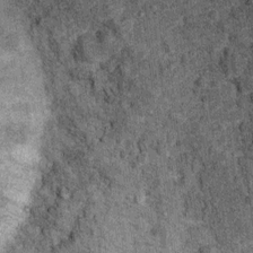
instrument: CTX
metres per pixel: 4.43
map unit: Ht
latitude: 8.9892
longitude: -37.6127
